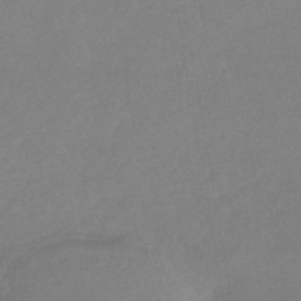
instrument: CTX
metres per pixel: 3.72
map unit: lHb
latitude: -41.3698
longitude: 73.2376
